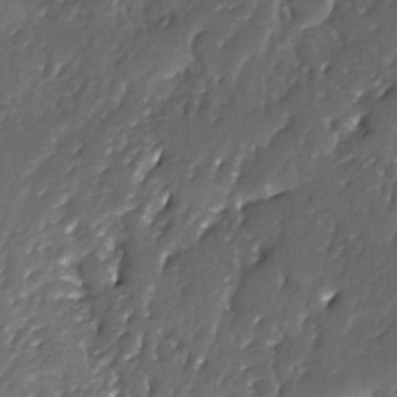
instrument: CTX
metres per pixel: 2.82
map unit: Ave
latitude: -7.6533
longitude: -117.8961
